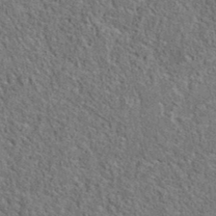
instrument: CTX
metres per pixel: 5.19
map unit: eAb
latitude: 36.1956
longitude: 112.6330
